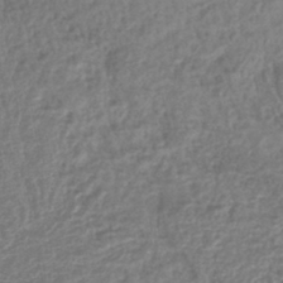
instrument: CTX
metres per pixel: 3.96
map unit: lHb
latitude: -41.8233
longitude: 75.7289
